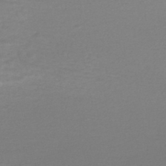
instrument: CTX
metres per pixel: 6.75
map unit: HNhu
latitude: -47.6533
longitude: 98.6140
